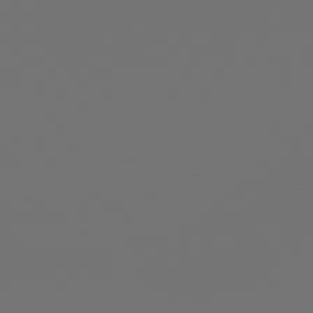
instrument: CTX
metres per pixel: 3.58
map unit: Hpe
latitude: 78.8191
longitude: 177.5021
